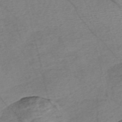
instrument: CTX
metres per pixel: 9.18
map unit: Nve
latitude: -56.8408
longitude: 53.8422
